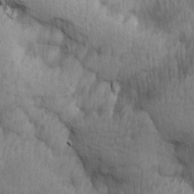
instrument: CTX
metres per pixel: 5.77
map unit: Ave
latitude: 13.3482
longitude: -106.2145
